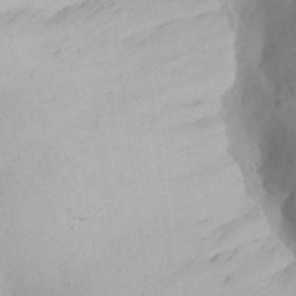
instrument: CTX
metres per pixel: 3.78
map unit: Aa
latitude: 20.2334
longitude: -144.9514
